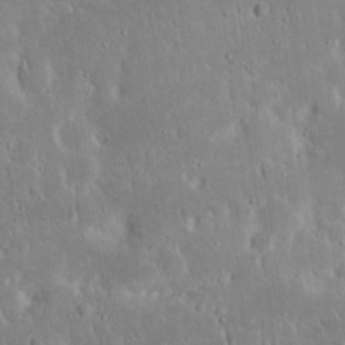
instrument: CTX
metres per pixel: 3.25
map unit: eHh
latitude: 19.7449
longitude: -72.7625
